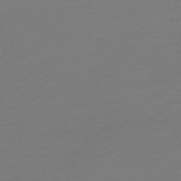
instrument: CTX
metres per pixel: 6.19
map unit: HNb
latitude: -46.7085
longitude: 53.5399
